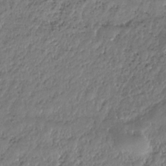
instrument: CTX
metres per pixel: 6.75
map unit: HNhu
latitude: -37.0297
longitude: 33.4833
